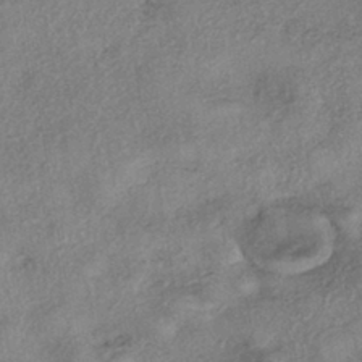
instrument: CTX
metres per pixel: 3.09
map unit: eHh
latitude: -41.8044
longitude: 120.0283
